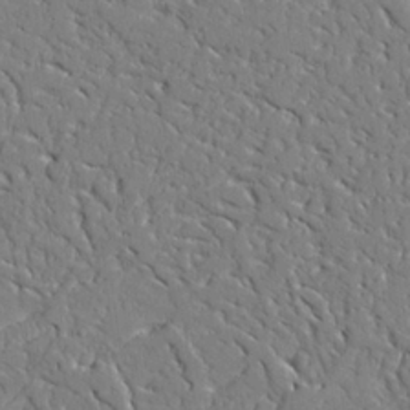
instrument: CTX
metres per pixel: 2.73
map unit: Ave
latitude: 24.3089
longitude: -130.1011
